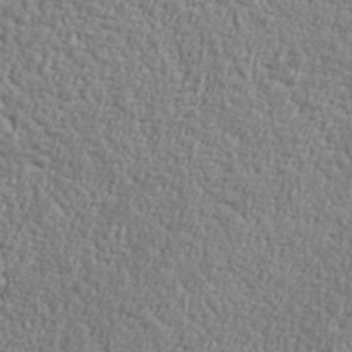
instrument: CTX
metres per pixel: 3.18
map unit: lHvf
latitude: 37.9528
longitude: -92.1577
